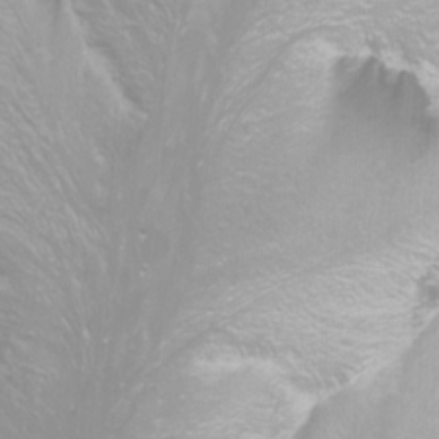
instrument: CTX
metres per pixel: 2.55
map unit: Nhu
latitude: -11.2376
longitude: -65.5182
